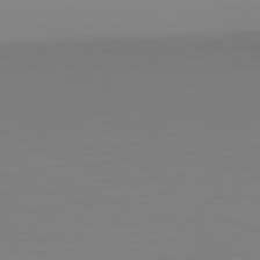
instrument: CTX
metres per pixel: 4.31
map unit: Hpe
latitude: -82.0850
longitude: 6.9919
